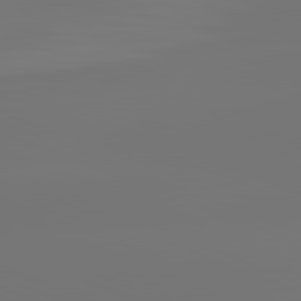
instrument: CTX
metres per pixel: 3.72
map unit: lApd
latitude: 81.9339
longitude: -153.8395
